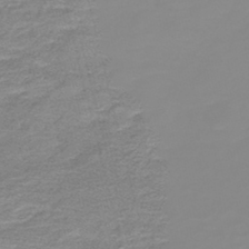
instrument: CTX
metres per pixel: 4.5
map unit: HNb
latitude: -44.1228
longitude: 51.1998
